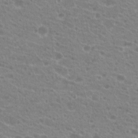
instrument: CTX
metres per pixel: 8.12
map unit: Hto
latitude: 21.1403
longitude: -40.6868
